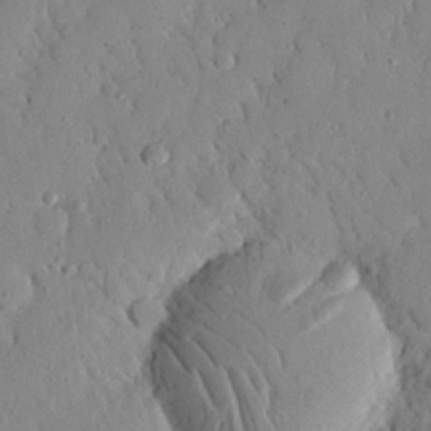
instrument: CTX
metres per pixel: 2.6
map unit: Nhu
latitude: 21.5371
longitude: -77.6505
